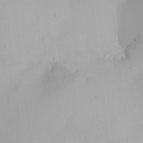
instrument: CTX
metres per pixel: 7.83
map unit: HNhu
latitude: 7.3293
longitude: 9.8044
